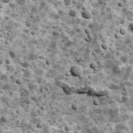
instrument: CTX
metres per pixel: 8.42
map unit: Ave
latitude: 17.4426
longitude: -134.5734
